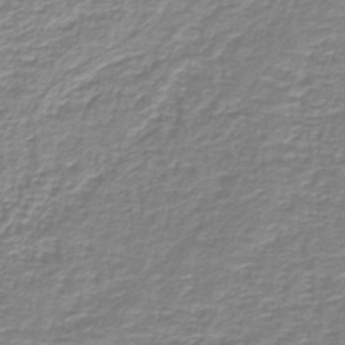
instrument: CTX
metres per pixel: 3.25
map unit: lHb
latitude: -40.0661
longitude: 58.1794
